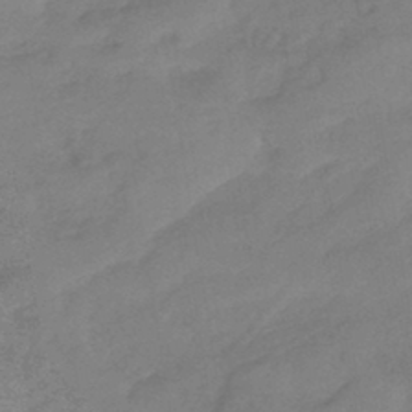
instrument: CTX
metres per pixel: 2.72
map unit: eHb
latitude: -41.5210
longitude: 84.2739
